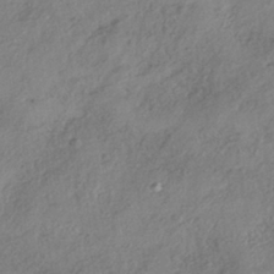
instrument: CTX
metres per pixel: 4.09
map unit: HNhu
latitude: -40.9542
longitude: 107.2187
